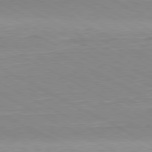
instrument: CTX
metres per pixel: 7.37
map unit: Hpe
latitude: -80.7463
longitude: 21.6344
